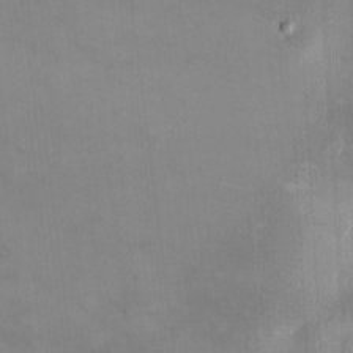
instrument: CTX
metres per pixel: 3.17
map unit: eHh
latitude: 4.4790
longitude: -69.0270
